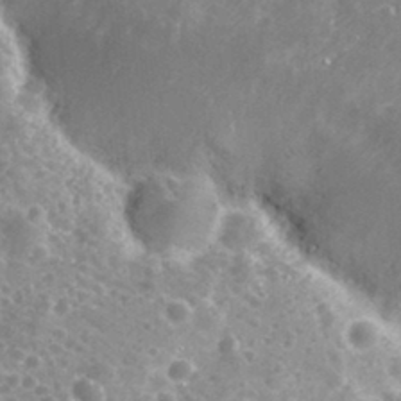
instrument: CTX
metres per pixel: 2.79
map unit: Nhu
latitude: 29.6316
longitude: -51.9339
